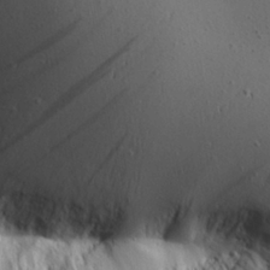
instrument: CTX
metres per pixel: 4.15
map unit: Aa
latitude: 26.6113
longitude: -142.4979
